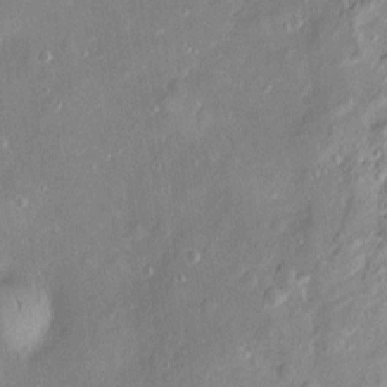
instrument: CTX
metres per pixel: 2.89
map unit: Htu
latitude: -5.7477
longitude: 157.7855
